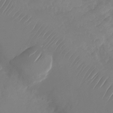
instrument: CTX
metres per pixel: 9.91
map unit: Nhu
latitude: -27.1053
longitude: -71.8205
